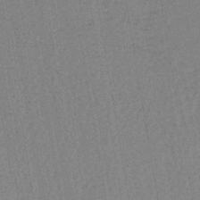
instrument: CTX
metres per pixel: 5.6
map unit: lHb
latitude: -42.3306
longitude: 62.7463
